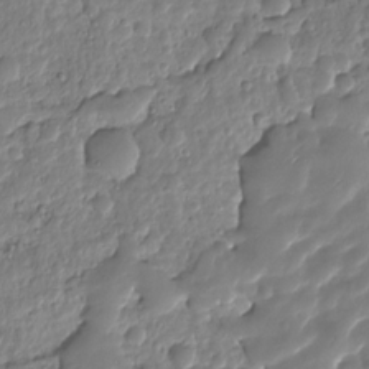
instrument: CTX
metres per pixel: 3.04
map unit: HNhu
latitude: -25.1242
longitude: 50.6896
